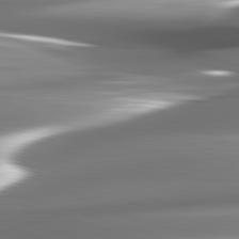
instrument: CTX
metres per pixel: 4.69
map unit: lApd
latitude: 82.7246
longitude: -141.3670
